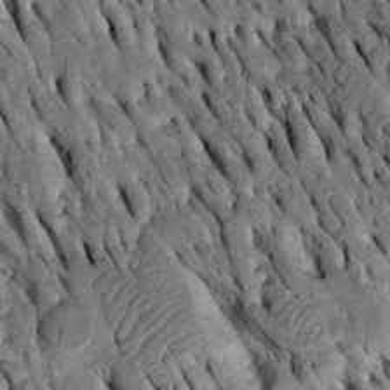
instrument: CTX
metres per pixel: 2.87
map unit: Htu
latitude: -2.8030
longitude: 150.7274
